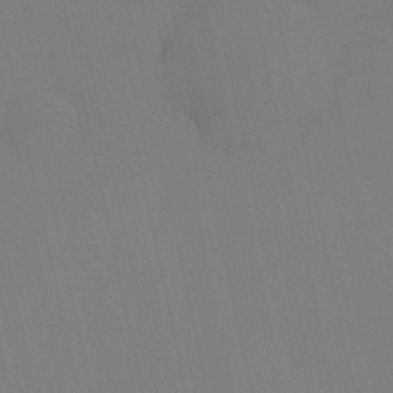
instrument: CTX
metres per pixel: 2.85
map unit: HNhu
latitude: 6.6868
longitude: 4.5007
